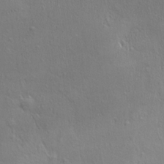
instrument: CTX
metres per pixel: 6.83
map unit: Ave
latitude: 22.5546
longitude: -136.0444
